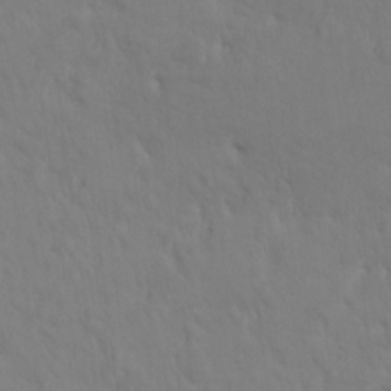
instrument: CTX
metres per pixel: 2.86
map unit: HNhu
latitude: 7.3860
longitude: -4.4601
